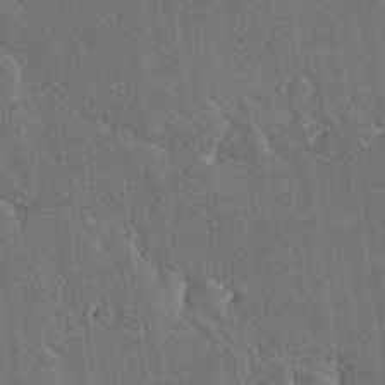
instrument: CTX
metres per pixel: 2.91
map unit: Ave
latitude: 20.2901
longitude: -137.6316
